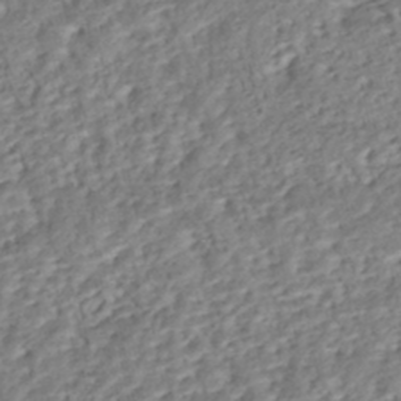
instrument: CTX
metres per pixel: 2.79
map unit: eHh
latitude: -43.1998
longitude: 122.6519
